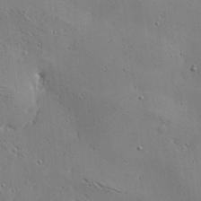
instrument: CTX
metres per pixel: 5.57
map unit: Ave
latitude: 18.7813
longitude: -139.8961
